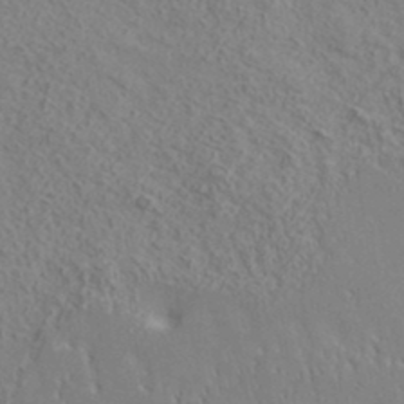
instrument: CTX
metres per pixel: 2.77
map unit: ANa
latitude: 37.1026
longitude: 19.2376
